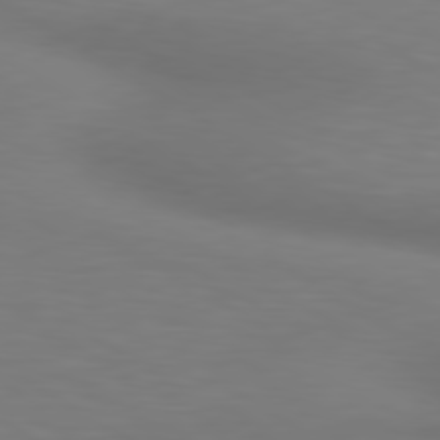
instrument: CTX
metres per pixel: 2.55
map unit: lApd
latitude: 80.3656
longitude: 120.3495
